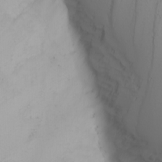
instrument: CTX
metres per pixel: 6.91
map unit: Nhu
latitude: -4.3684
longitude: -89.9339
